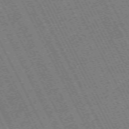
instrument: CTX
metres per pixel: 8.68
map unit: Hpe
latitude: -70.9542
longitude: 10.5574
